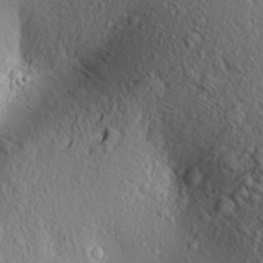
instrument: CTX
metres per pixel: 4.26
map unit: Aa
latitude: 18.2144
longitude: -148.2334
